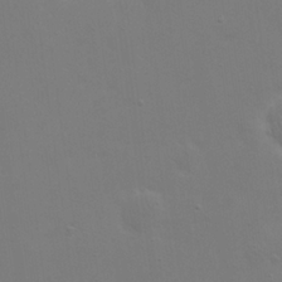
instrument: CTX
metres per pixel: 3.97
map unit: eHh
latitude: 24.1199
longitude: -65.4804
